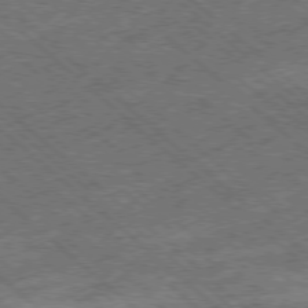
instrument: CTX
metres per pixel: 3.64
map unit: Ap
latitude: -78.2361
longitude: -49.0647
